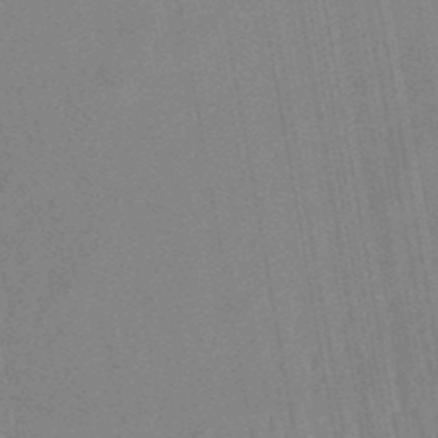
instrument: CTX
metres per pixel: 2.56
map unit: lHb
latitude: -48.3307
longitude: 71.1620
